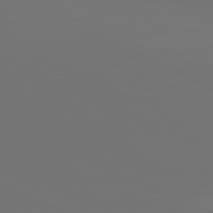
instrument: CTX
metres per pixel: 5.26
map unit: lApd
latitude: 81.4804
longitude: 147.2565
